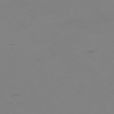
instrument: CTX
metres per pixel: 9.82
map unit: Ap
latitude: -76.2362
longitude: -65.6694
